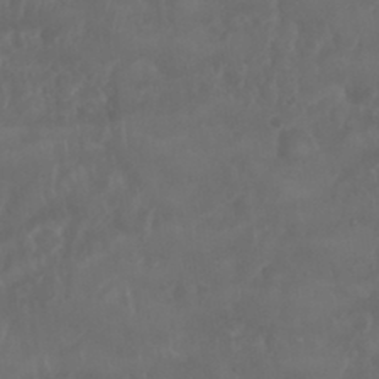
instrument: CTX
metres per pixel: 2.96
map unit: Nhu
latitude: 25.2725
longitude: -62.4979
